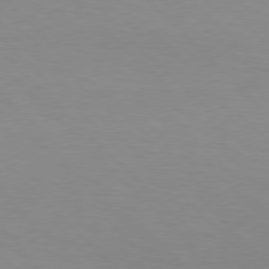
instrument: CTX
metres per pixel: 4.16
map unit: Hpe
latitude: 77.3292
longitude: -160.3656
